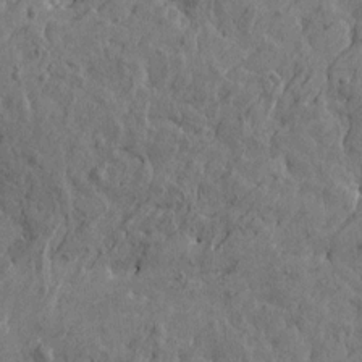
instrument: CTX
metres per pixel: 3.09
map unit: Htu
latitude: -6.1417
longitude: 179.8611
